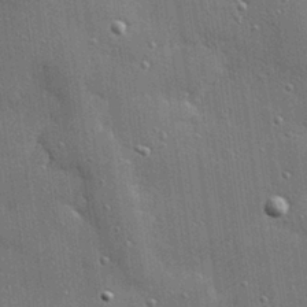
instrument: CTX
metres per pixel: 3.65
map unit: Hve
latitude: 28.3089
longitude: -91.0081
